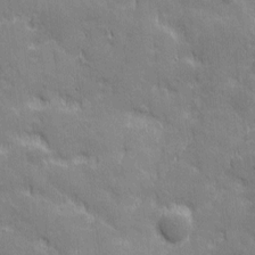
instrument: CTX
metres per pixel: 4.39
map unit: Nhu
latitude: 3.4237
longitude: -75.2348
